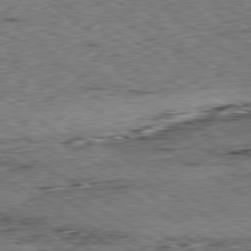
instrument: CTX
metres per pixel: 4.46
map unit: Ap
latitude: -80.1606
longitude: -50.7624
